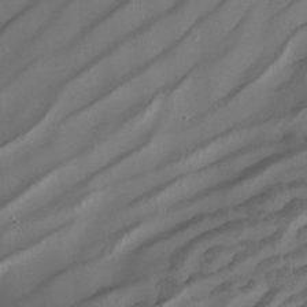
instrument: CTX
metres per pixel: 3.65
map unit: Nhu
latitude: -7.5588
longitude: -93.9150
